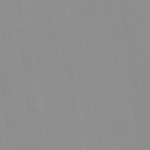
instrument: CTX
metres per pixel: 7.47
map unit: HNhu
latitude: -0.8597
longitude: -6.1956
